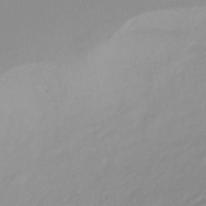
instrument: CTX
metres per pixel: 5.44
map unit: lHb
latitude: -34.2928
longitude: 64.0094
